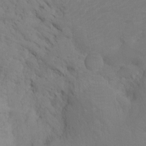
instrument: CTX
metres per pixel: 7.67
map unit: Ht
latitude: -9.1998
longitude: -34.0822
